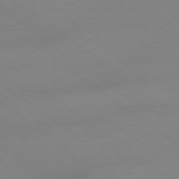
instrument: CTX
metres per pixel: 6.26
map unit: Ap
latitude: -78.6518
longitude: -95.4049
